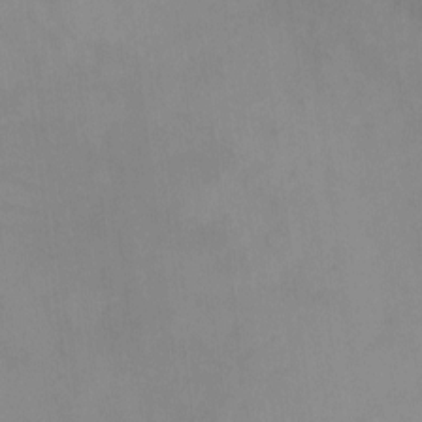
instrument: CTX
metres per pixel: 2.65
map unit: eHh
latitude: -9.3132
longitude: -67.5749
